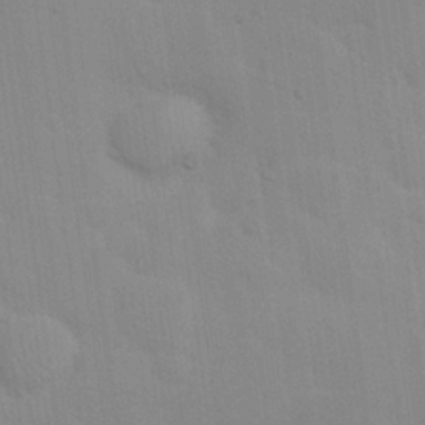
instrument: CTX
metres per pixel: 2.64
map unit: Nhu
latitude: 23.9906
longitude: -71.3859
